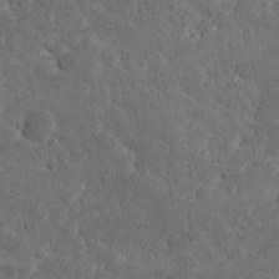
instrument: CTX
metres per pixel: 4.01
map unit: Ave
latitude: 10.4979
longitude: -105.7639
